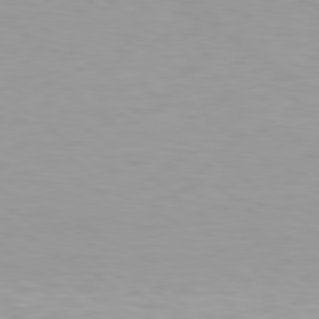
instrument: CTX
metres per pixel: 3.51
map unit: Hpe
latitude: 78.3090
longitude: -169.9906
